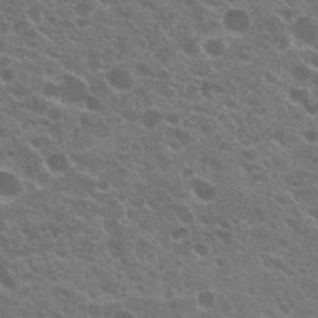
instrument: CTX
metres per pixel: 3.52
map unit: Hto
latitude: 20.9136
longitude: -34.5923
